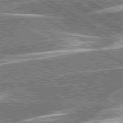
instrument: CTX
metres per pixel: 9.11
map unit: lApd
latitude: 79.6883
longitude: -96.1200
